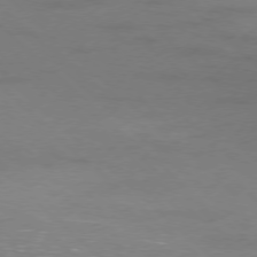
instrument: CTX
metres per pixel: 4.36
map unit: Ap
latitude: -77.7667
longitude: -68.5357
